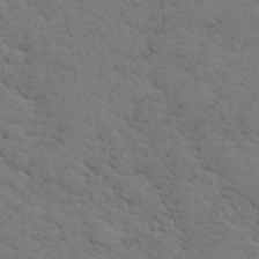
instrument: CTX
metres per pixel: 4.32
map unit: lHvf
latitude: 26.0822
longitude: 143.0675
